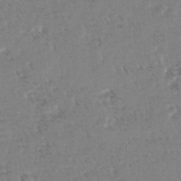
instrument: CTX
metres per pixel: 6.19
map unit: lAvf
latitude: -2.5006
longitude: -113.0269
